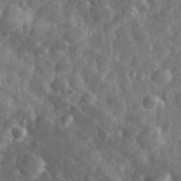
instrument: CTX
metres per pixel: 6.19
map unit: eHh
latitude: 31.1026
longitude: -70.5357
